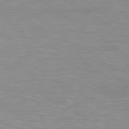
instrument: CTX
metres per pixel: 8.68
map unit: Hpe
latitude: 78.8758
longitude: -133.6316
